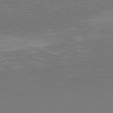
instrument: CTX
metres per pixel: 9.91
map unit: Hpe
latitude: 77.4237
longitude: -171.1781
